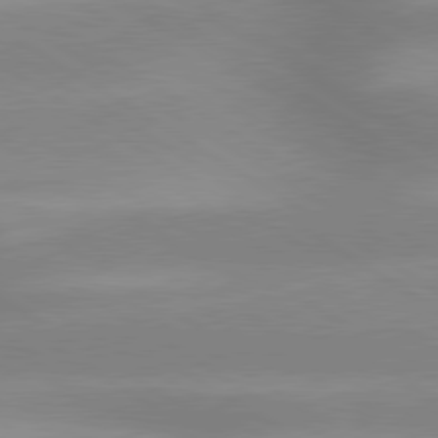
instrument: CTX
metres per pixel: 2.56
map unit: lApd
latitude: 80.0444
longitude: -145.8583
